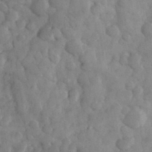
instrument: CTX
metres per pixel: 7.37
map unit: eHh
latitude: 32.3656
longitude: -69.0081
